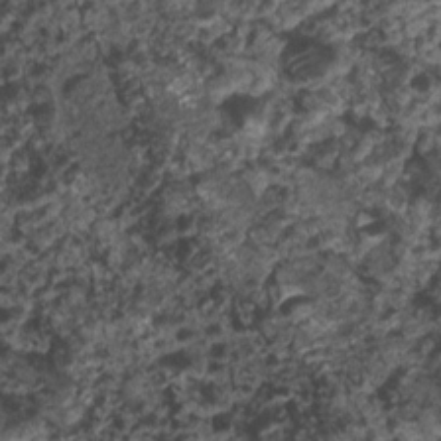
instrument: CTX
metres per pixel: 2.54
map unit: Nhu
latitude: 5.8205
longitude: -18.2711
